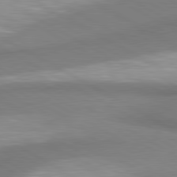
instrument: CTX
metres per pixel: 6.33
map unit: lApd
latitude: 80.5735
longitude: 163.5399
